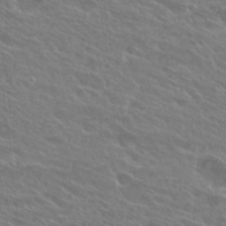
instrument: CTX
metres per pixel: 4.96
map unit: Hto
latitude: 26.0822
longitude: -39.8394
